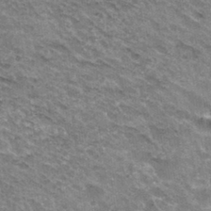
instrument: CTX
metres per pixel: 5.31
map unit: Hto
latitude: 31.7072
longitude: -46.5735
